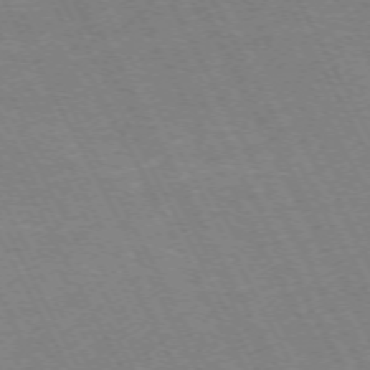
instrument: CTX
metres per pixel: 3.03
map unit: Hpe
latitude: -71.5966
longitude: 9.6155
